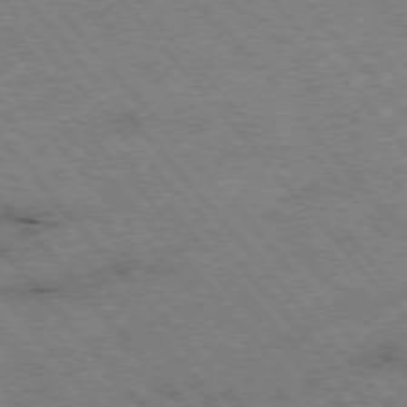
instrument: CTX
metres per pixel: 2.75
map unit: Hpe
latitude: -76.4440
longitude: -20.0822
